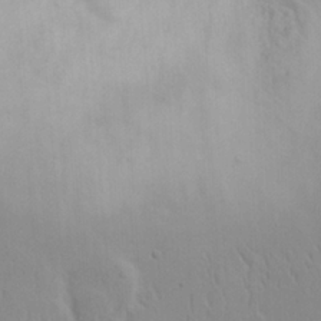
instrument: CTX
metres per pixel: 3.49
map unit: eHh
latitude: 19.7638
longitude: -72.2145
